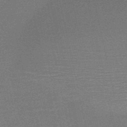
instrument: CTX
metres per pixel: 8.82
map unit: HNb
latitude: -52.1039
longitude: -47.5183
